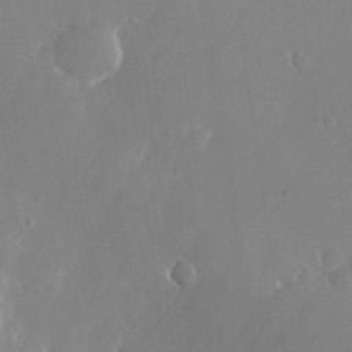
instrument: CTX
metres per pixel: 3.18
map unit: Nhu
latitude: -24.2172
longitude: -70.8758
